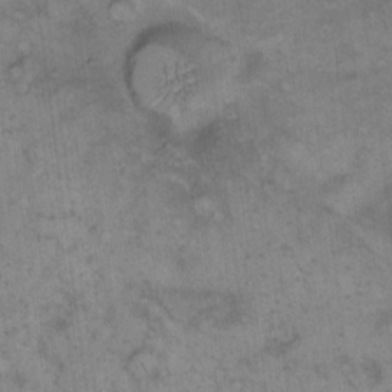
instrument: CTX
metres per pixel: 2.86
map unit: eHh
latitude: 15.0648
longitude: -64.6490
